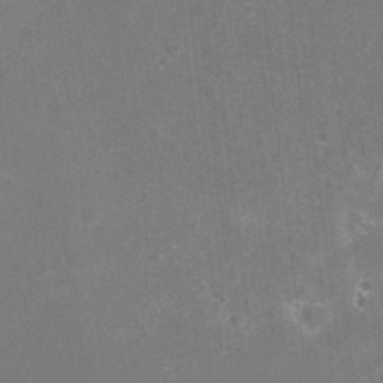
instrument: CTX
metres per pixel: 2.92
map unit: HNhu
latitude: -2.3684
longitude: -0.7813
